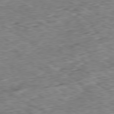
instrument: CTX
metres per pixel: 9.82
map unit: Ap
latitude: -80.1795
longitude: -84.3845
